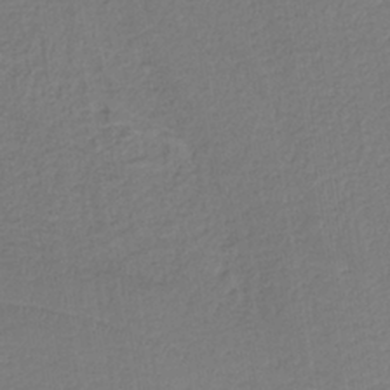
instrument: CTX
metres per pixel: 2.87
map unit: HNb
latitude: -37.1053
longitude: 57.9556
